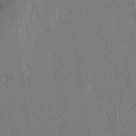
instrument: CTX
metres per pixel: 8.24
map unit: Ave
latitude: 12.7058
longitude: -107.0647
